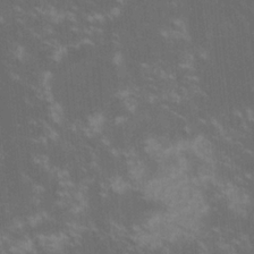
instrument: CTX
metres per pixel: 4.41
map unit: lHvf
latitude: -14.5385
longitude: -101.7639
